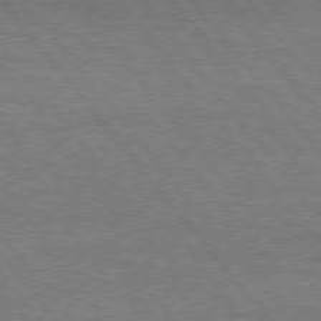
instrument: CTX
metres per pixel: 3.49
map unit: Hpe
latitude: 75.2726
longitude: -151.5938
